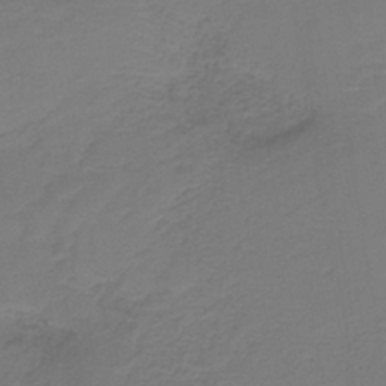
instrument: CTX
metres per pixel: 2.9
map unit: HNb
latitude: -38.7274
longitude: 53.3509
